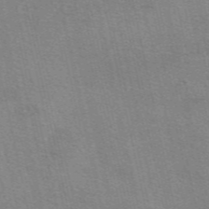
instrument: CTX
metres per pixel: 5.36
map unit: eAb
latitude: 51.0458
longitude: 107.9556
